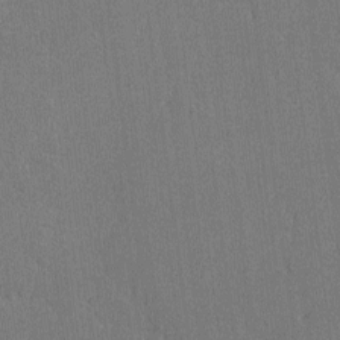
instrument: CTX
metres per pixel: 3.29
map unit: lAvf
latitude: -8.5196
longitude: -113.6127
